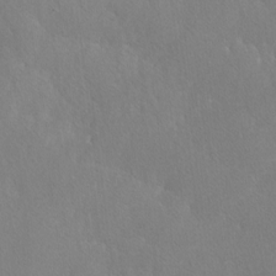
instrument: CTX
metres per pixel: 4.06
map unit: lAvf
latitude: -4.6140
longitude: -108.6301
